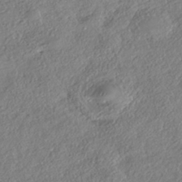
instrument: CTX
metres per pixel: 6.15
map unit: eHh
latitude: -42.2739
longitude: 121.4832
